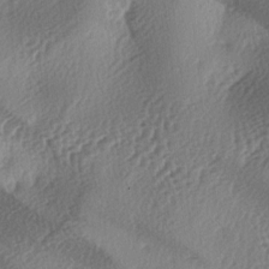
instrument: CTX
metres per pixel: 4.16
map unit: lAa
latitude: -3.9745
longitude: -125.4426
